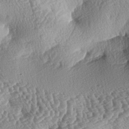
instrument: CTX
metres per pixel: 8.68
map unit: lAa
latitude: -4.3306
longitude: -127.8772
